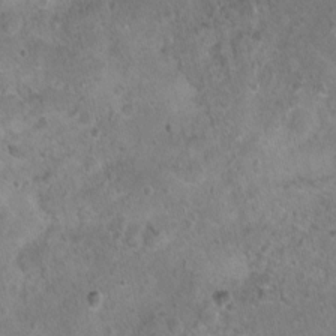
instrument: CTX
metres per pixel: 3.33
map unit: Nhu
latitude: 0.7624
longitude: -15.8773
